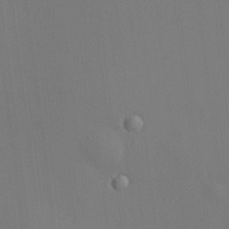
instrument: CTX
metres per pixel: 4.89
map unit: HNhu
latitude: 8.7057
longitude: 14.8219
